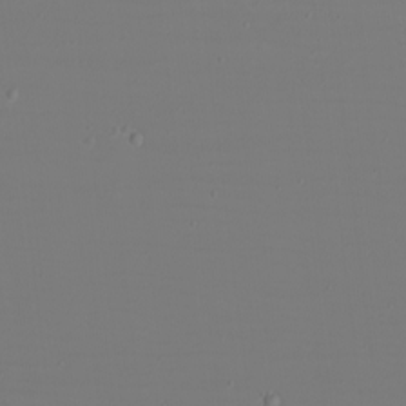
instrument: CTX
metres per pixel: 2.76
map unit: eHh
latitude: -5.8422
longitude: -83.6504
